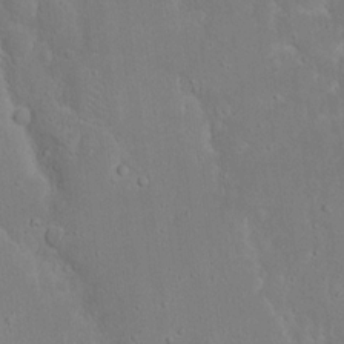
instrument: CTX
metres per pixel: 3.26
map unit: eHh
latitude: 16.4034
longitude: -71.9906
